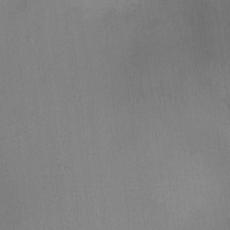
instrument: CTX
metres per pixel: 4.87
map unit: Ht
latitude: -4.5007
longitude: -17.2348
